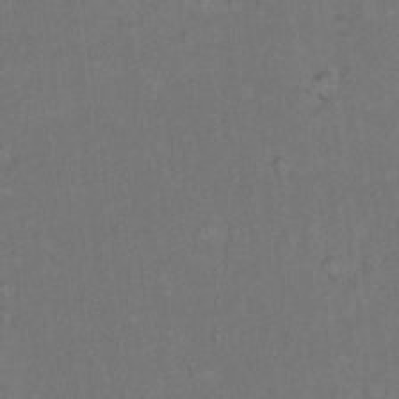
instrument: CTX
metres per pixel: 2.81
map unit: Hto
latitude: 12.1767
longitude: -60.5168
